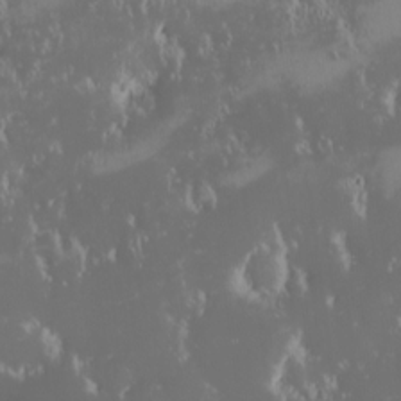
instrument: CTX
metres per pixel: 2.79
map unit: eHh
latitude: -2.2739
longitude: 20.5195
